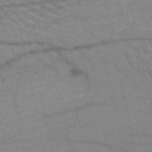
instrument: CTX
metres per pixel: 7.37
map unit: HNb
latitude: -52.7463
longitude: -44.0444
